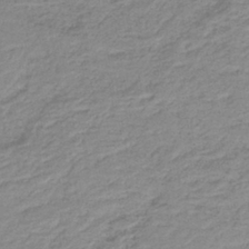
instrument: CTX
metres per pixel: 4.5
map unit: lHb
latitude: -41.1053
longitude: 53.6721
